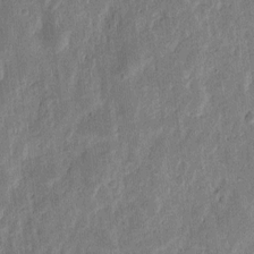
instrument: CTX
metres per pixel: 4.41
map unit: eHh
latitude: 6.4601
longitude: -71.1592
